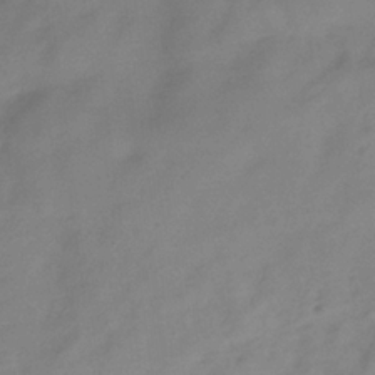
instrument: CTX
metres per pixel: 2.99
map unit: Hve
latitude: -32.7652
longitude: 89.9178
